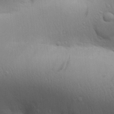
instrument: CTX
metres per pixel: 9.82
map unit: Aa
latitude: 27.4049
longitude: -136.7435
